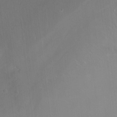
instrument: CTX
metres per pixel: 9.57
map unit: Nhu
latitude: -12.2173
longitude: -62.5168
